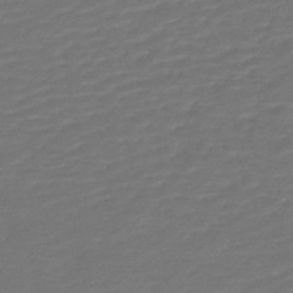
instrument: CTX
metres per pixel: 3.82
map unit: HNb
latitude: -47.4643
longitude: 54.1039
